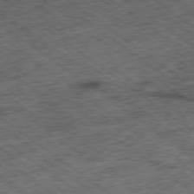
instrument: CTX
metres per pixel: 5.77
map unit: Ap
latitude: -79.2565
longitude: -50.8002
